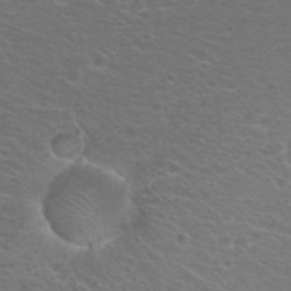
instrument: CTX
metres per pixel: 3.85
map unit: Hto
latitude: 23.5371
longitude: -30.9325
